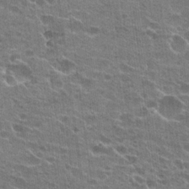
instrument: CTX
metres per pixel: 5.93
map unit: Hto
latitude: 23.4426
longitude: -42.9136
